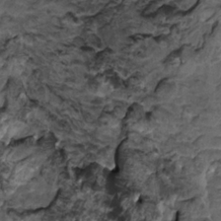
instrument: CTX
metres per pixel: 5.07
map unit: HNhu
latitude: 10.4412
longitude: 24.0094
